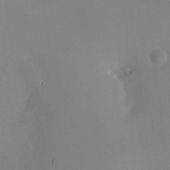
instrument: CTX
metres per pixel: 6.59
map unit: HNhu
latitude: 7.7261
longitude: 8.4440
